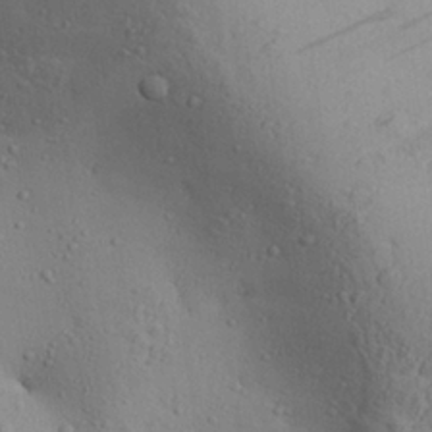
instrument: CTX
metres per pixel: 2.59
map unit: Aa
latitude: 28.5357
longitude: -132.1389
